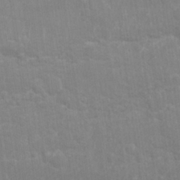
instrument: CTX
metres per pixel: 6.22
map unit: Nhu
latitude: 26.2523
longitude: -62.3090
